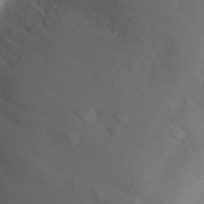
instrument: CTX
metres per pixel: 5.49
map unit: eHh
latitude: 21.7261
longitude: -64.4223
